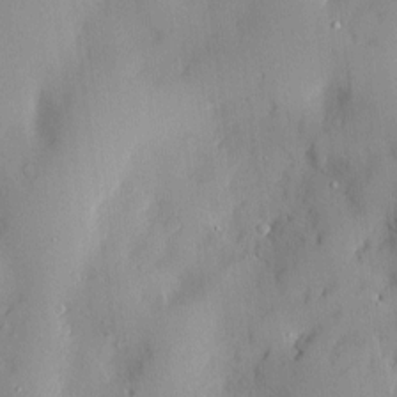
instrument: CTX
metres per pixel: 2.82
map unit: Htu
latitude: -7.0864
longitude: 175.5588
